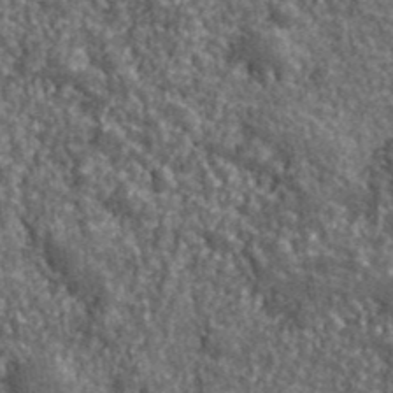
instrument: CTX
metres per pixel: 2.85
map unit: eHh
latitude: 42.0822
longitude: -91.1025
